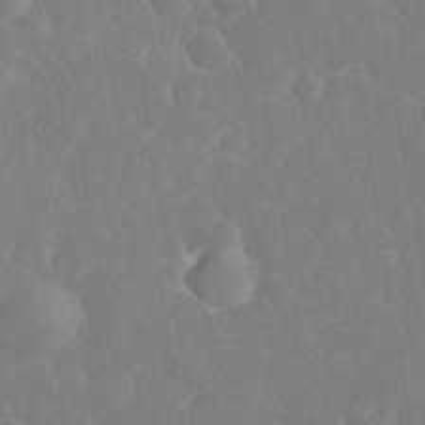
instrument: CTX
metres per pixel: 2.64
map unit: eHh
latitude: 34.2711
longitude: -63.7639
